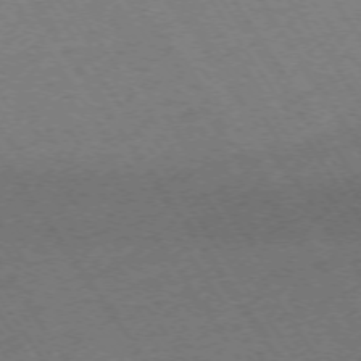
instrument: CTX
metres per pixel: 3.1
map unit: Ap
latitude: -73.1431
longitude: -71.1970
